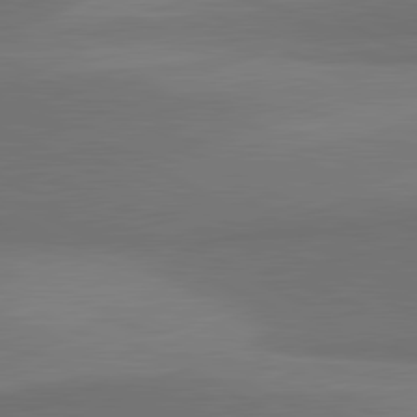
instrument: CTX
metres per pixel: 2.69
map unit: lApd
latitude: 81.4237
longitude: 155.5966
